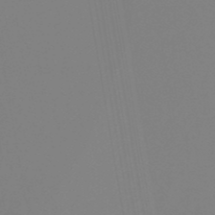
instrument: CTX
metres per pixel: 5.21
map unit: lHb
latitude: -49.4833
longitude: 74.1984
